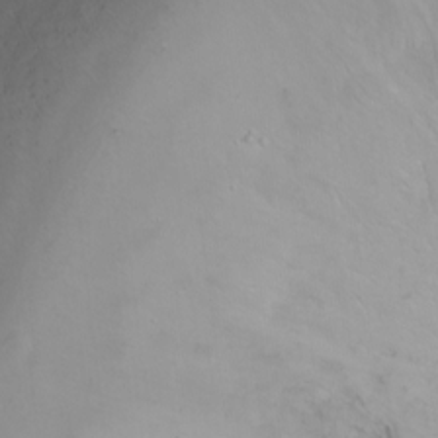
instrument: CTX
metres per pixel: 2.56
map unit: Ht
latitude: 1.5749
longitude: -36.4601
